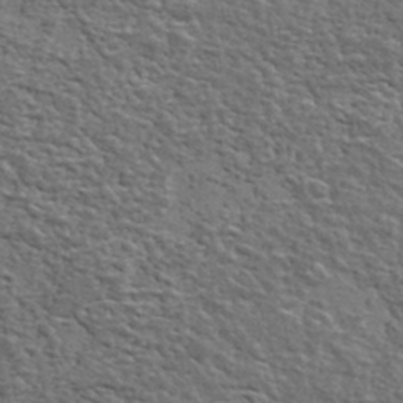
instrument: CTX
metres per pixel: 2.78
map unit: lHvf
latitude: 37.4805
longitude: -88.4979
